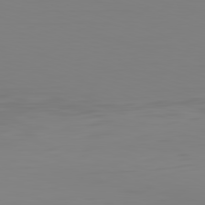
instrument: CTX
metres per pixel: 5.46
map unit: Hpe
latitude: -82.5385
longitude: 10.0472
